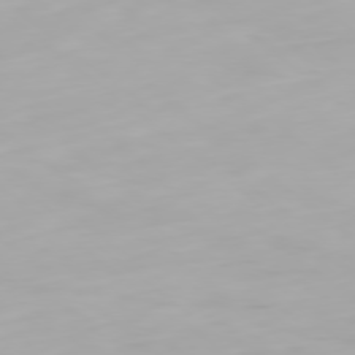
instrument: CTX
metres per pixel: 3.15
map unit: Ap
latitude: -78.7274
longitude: -96.2145
